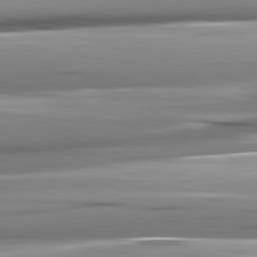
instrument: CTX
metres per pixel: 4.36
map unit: lApd
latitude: 82.6112
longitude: -140.6112
